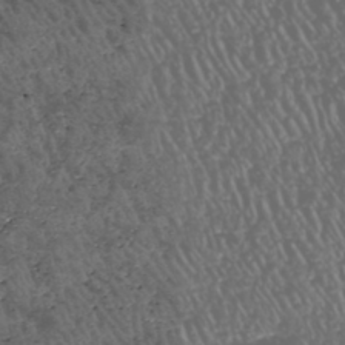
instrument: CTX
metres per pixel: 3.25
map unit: HNhu
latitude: -47.8233
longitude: 28.8786
